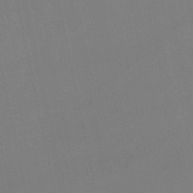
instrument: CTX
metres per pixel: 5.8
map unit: lHb
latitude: -47.3320
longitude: 61.3699
